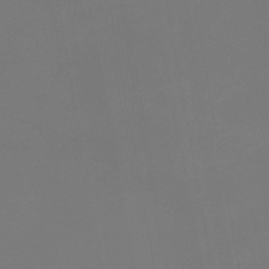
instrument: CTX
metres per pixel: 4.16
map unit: eHb
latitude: -38.1984
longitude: 74.9731
